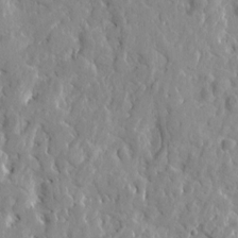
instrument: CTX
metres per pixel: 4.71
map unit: Htu
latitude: -2.3495
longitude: 179.6533
